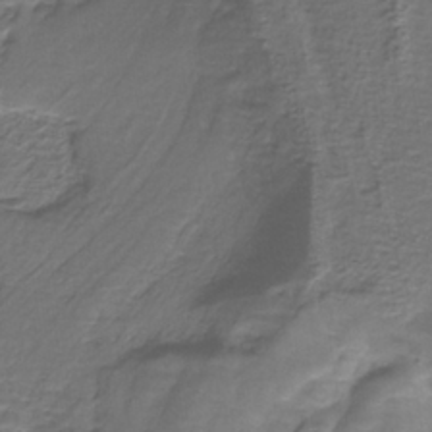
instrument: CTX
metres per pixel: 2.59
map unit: HNb
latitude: -35.7667
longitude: 58.0472
